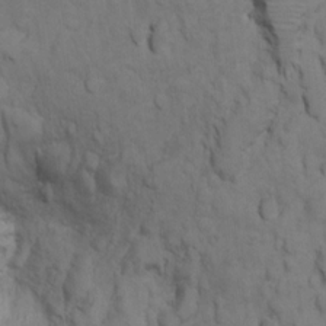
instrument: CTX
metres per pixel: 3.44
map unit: Ht
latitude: 11.1592
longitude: -33.1403
